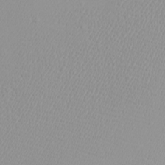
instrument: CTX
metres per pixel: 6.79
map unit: Htu
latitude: -4.2172
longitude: -72.4412
